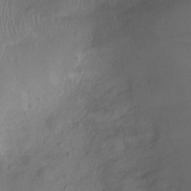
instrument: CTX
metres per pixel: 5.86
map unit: Ht
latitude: -7.7477
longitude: -18.8758
